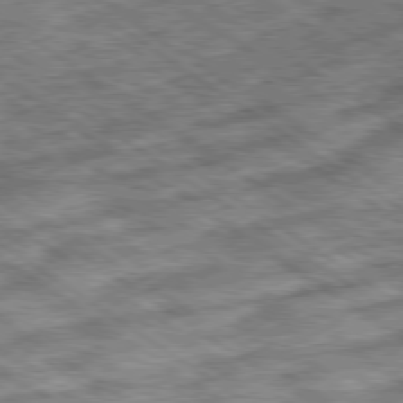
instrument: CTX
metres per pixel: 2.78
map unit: Ap
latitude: -79.8989
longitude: -50.4223
